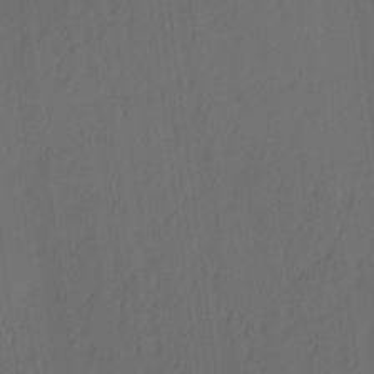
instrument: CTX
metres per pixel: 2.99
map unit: Ave
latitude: 13.5182
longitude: -106.7624
